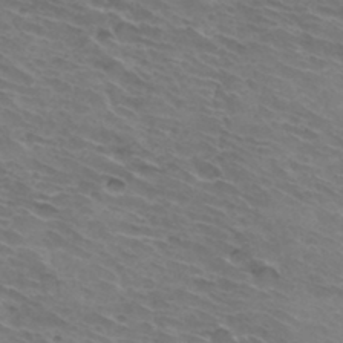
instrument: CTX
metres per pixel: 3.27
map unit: Hto
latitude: 33.3860
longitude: -43.4804
